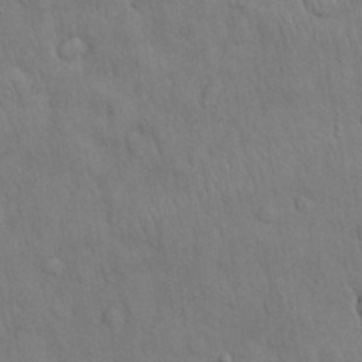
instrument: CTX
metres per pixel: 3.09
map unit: Nhu
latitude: 28.5357
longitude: -68.6491
